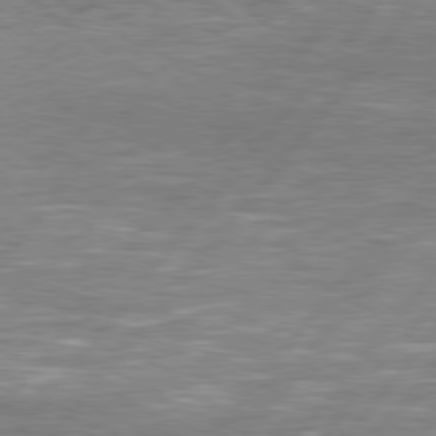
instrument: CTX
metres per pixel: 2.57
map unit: Hpe
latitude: 78.2145
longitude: -121.1026
